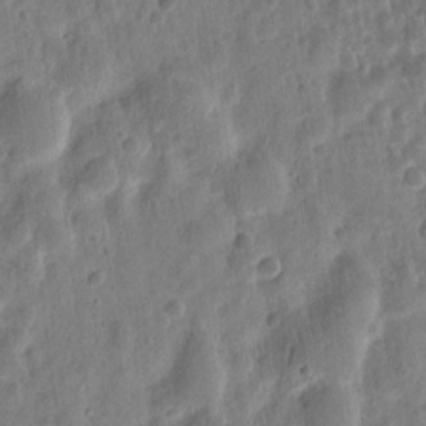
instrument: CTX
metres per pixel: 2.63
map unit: eHh
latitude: 9.4427
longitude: -73.9906
